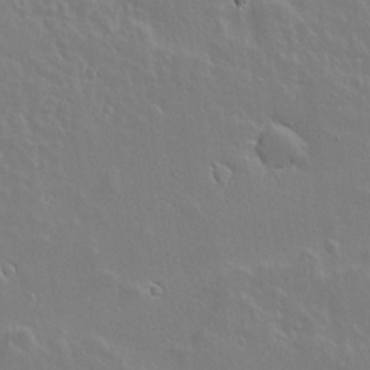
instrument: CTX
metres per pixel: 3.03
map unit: lAvf
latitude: 14.2334
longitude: -126.0822
